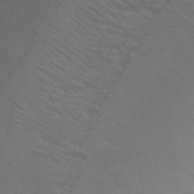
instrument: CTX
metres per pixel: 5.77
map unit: Ht
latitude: -0.8030
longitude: -16.4601
